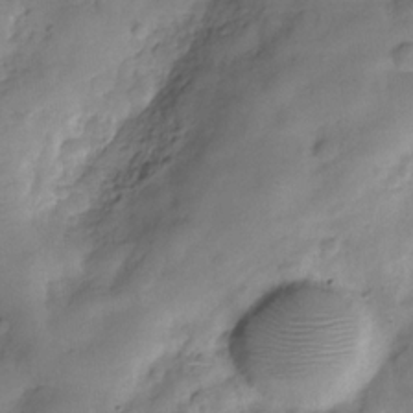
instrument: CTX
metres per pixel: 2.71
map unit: Hve
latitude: -29.4643
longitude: 92.9353
